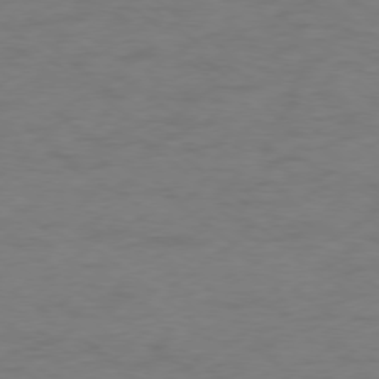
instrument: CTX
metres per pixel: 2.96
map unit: Ap
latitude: -77.7289
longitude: -76.1766
